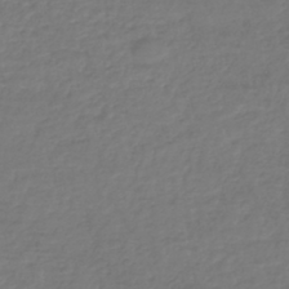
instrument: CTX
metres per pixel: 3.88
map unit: lHb
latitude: -42.5573
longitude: 68.4440
